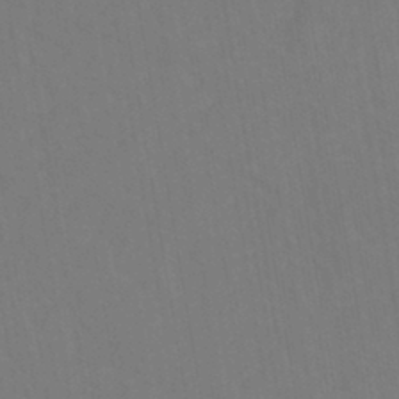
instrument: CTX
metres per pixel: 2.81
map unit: eHh
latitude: -43.0108
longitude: -32.0822
